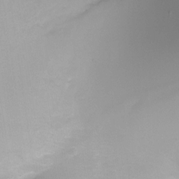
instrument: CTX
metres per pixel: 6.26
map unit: Ht
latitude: -6.3117
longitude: -30.2901
